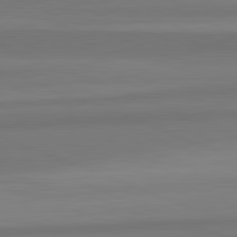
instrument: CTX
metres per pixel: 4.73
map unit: lApd
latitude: 82.4790
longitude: 177.4265
